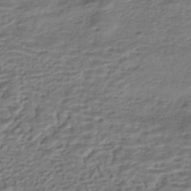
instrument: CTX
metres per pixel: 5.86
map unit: HNhu
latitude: -43.0297
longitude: 102.8786
